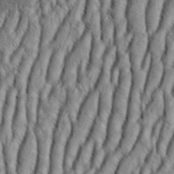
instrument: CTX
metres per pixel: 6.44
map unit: Aa
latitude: 33.5182
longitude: -136.9136
